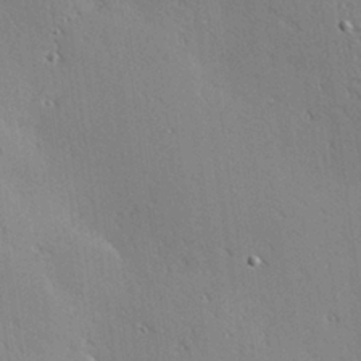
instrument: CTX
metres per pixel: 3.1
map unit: Hve
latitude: 25.6882
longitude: -91.7828
